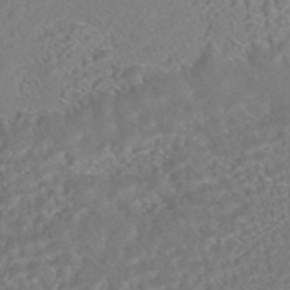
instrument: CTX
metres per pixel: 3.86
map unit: HNhu
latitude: -44.9164
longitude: 100.4817
